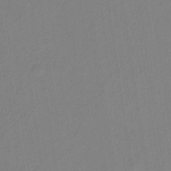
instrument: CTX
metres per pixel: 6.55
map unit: HNb
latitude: -35.4076
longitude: 56.9353
